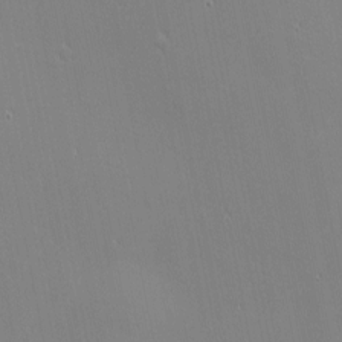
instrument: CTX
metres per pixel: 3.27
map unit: eHh
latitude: -2.5951
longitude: -81.0836
